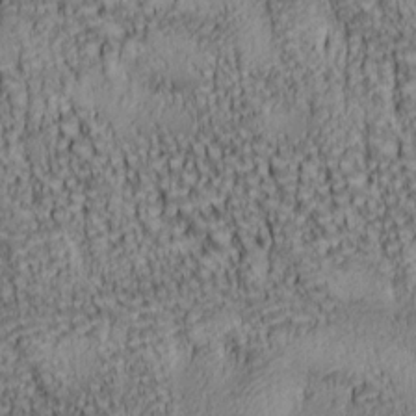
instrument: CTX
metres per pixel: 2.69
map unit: lAa
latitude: 6.8947
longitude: -115.1403
